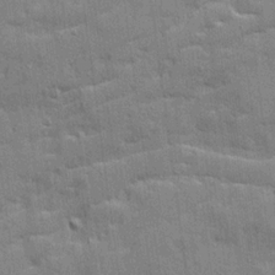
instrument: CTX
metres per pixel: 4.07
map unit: Ave
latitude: 20.7813
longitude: -129.4993
